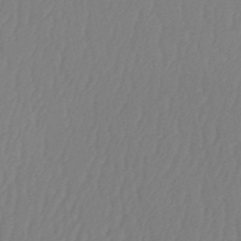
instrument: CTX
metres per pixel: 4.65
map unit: HNb
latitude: -52.1983
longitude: -50.4034
